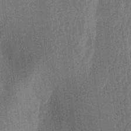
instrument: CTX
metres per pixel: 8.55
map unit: lAa
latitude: -7.0675
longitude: -129.1781
